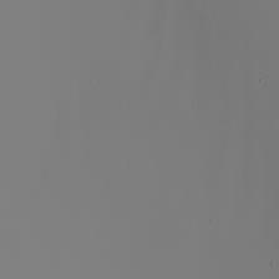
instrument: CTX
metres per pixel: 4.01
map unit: Nhu
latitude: -6.5384
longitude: -95.6505
